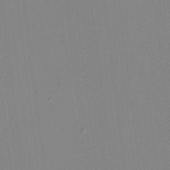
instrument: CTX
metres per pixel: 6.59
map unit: HNhu
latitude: -1.5777
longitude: -6.4223
